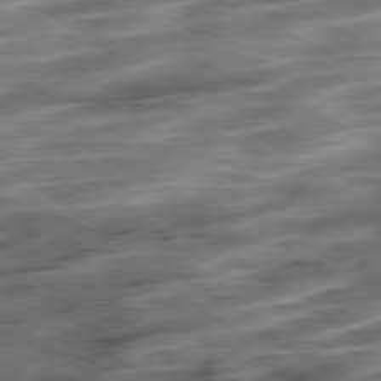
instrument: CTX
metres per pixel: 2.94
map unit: Ap
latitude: -79.4265
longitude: -48.6113
